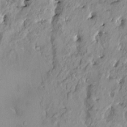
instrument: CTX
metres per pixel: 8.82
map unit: HNhu
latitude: 2.4412
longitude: 8.5574
